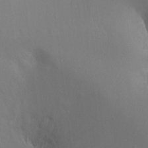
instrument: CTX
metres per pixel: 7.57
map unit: Ht
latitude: -10.9920
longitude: -45.0269
